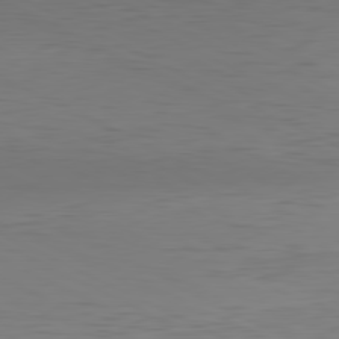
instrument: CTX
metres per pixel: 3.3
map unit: Hpe
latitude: -81.2754
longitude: 19.4454
